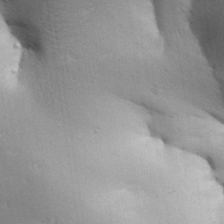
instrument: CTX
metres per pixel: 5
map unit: Aa
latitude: 33.1592
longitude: -144.1200
